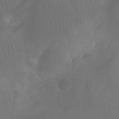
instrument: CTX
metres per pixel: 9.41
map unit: Ht
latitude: -7.1242
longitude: -31.9906
